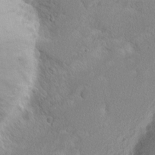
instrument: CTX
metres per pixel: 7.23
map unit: Nhu
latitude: 2.3656
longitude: -76.9136
